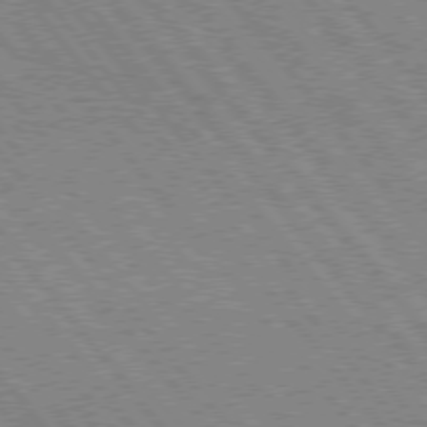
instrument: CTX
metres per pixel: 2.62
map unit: Hpe
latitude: 75.1970
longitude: -150.1577
